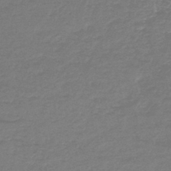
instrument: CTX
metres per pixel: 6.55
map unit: lHb
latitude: -44.2551
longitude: 69.4265
